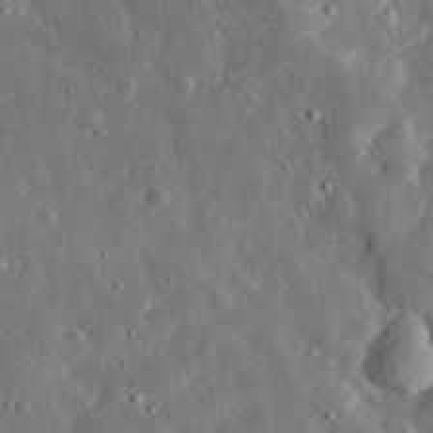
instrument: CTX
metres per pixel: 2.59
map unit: lHvf
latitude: 32.8002
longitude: -83.4993
